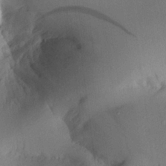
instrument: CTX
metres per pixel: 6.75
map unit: Aa
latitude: 24.8946
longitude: -132.6113
